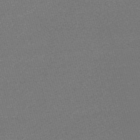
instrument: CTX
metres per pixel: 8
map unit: Nve
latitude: -56.5007
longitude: 61.5210
